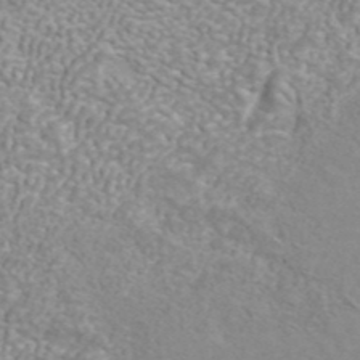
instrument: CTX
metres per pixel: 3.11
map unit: ANa
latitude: 42.7057
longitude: 27.0108
